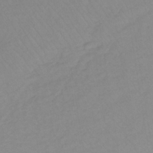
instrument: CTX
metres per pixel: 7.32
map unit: lHb
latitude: -36.8408
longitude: 70.6330
